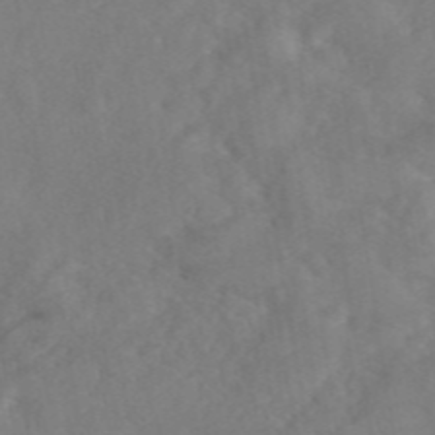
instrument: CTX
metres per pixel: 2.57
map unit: eAb
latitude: 46.4223
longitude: 127.1998
